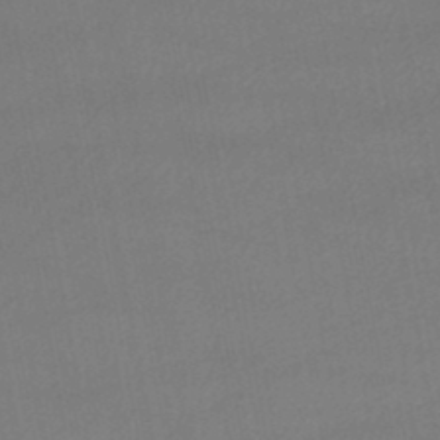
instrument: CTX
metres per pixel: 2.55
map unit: lHb
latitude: -46.8597
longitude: 73.5777
